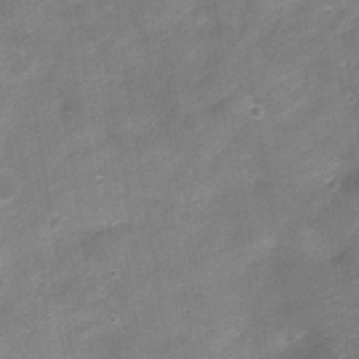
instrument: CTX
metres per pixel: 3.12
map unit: Nhu
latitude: 3.5371
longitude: -18.1200
